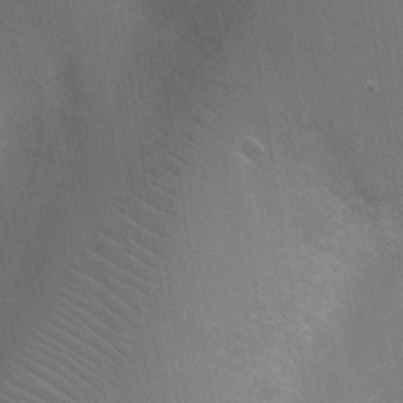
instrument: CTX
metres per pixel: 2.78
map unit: Ht
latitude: -6.0472
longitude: -29.3859
